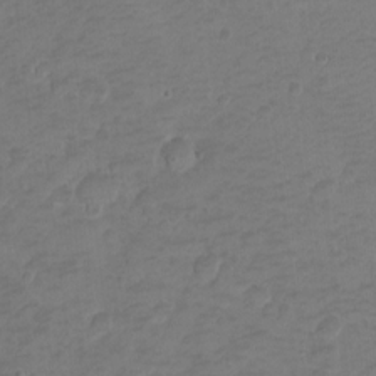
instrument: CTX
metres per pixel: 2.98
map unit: Hto
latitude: 4.1389
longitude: -33.1592
